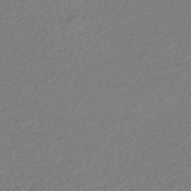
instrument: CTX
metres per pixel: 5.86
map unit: HNhu
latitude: -47.3509
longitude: 103.5021
